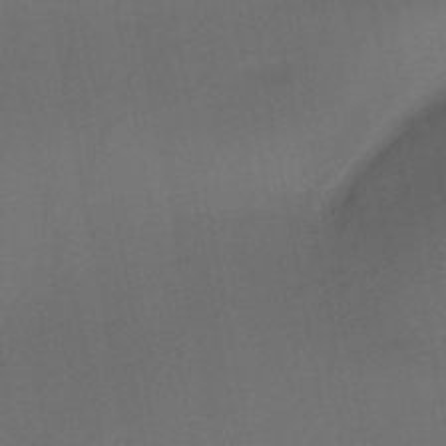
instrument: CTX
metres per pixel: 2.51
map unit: HNb
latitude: -47.5399
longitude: -40.2900
